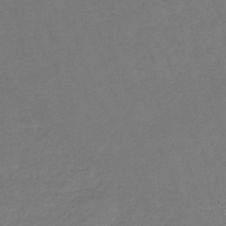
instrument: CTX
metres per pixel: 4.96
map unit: lHb
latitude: -45.6533
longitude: 77.6722
